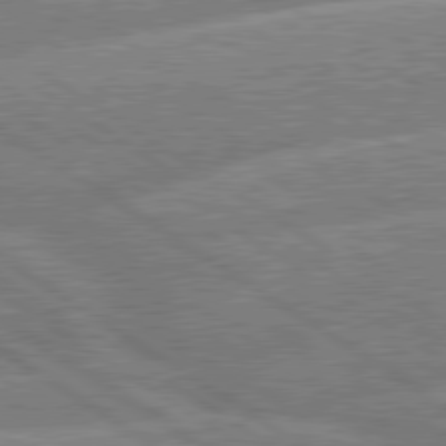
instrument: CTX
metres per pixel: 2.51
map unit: lApd
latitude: 79.6694
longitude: -157.8772
